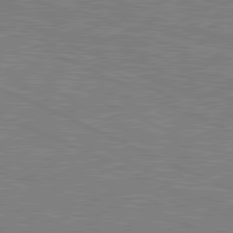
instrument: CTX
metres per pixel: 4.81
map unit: lApd
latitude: 81.0269
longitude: -170.8758
